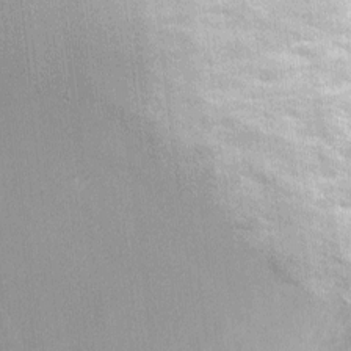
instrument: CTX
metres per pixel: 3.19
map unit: eHh
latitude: 5.3293
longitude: -75.6694
